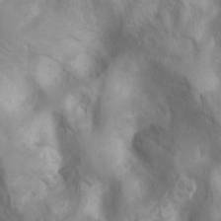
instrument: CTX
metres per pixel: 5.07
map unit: Ht
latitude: 2.9702
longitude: -26.4790
